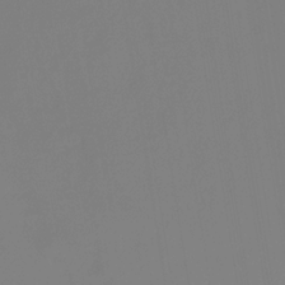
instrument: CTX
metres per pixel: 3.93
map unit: HNhu
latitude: -27.1242
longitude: 73.1053
